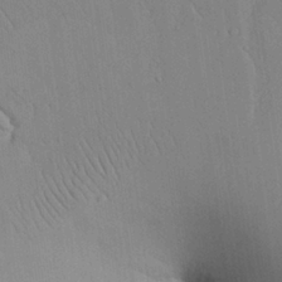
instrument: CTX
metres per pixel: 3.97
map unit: Aa
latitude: 25.2348
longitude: -137.3482
